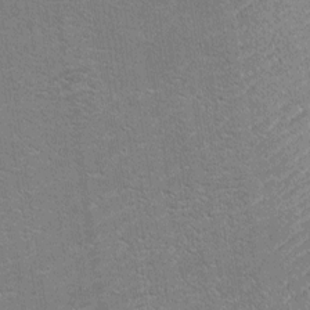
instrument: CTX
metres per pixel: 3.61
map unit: Htu
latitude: -6.9919
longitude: 155.7477
